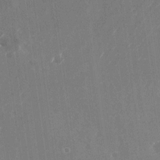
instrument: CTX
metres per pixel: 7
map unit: Nhu
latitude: -25.2754
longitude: -71.9906
